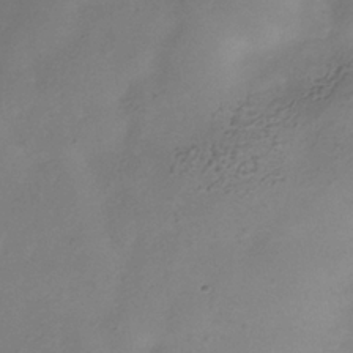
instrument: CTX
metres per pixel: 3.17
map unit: Hve
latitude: -35.1242
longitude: 89.5021
